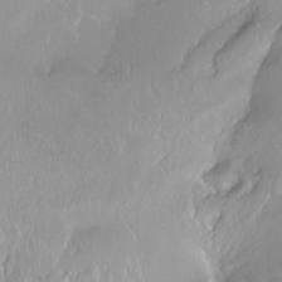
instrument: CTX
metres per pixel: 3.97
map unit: Ht
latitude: -15.0487
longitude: -43.6694
